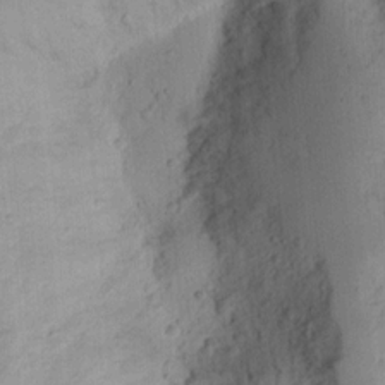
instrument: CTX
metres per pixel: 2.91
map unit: Ht
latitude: 11.2537
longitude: -74.2900
